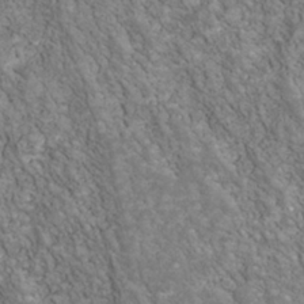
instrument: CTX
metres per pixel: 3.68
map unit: Nhu
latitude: -39.8989
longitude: -83.4804
